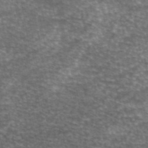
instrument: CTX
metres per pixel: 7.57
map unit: eAb
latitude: 45.4993
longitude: 103.6722
